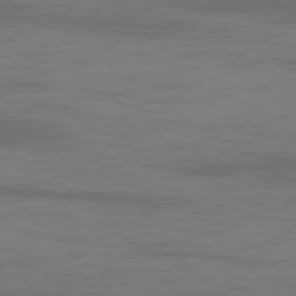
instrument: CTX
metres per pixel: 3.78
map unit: Ap
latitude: -80.3118
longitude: -93.0269
